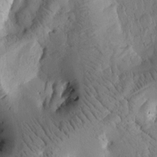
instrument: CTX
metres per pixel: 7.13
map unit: Htu
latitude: -3.3509
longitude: 169.8989
